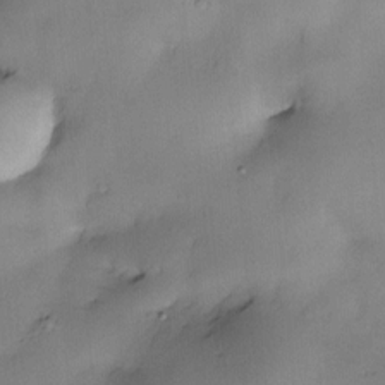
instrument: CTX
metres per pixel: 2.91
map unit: Nve
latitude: -22.3118
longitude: -137.9339
